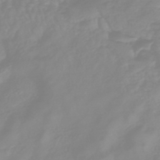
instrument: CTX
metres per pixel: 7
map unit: eHb
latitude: -45.5021
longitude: 82.4062
